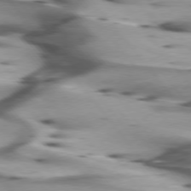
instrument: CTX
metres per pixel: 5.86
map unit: lApd
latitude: 75.3104
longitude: -63.8017
